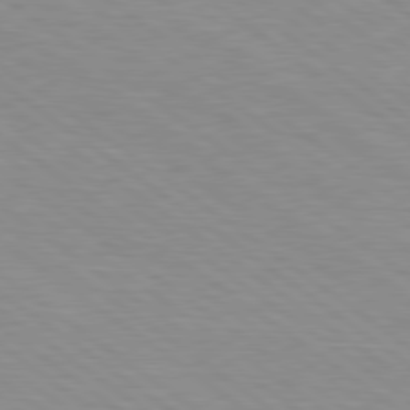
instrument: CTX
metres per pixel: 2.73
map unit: Hpe
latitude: 78.9892
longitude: -122.2334
